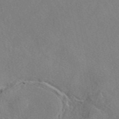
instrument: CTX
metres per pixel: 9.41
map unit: eAb
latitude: 46.8380
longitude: 114.1039
